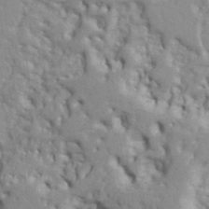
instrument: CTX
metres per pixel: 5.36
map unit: Ht
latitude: 9.6505
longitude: -76.9513
